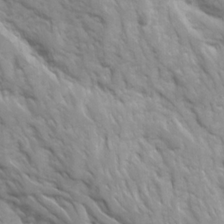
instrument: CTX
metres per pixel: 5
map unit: Ave
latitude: 16.4223
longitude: -131.8584
